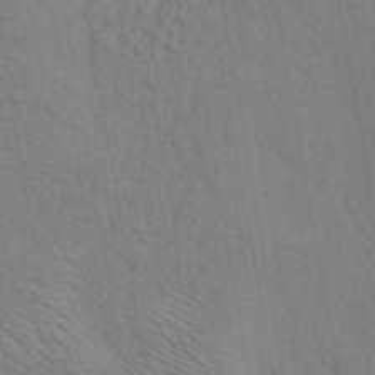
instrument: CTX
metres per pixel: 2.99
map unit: ANa
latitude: 42.1011
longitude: 53.9556
